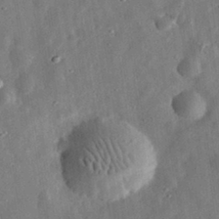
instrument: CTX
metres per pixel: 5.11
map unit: eHh
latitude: 31.8395
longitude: -77.1592
